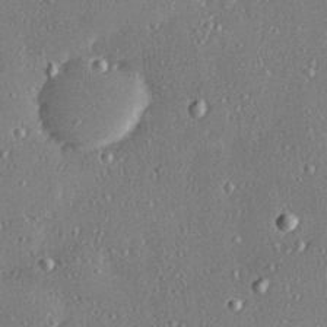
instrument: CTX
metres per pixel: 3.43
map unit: Hve
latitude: 28.5923
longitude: -91.2537
